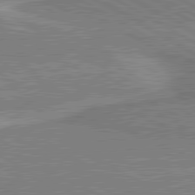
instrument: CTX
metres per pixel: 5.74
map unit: lApd
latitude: 80.7435
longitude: 142.8974
